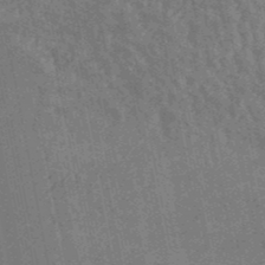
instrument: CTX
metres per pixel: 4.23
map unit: lHb
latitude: -49.1054
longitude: 73.8233
